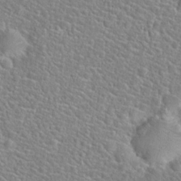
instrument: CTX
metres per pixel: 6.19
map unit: Hto
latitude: 24.5923
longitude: -49.2915
